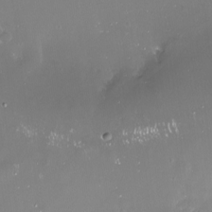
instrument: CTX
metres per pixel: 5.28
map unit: Nve
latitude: -18.2928
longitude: -60.1955
